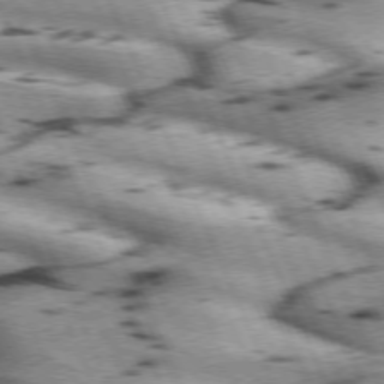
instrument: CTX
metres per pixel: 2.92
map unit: lApd
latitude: 72.3846
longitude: -54.0444
